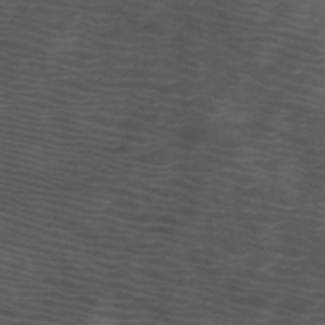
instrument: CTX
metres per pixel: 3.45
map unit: HNb
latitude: -50.7085
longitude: -44.8002
